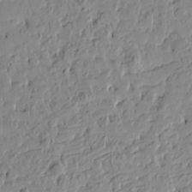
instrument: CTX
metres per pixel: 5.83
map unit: Htu
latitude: -3.4265
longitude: -175.8772
